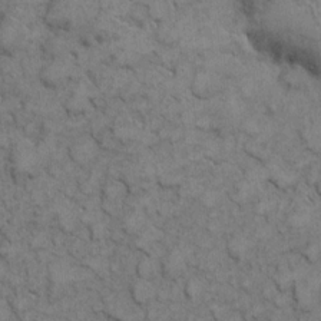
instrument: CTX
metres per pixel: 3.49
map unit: eHh
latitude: 7.4426
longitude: -64.8191
